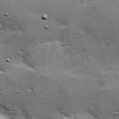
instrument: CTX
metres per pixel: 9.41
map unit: Hve
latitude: 23.7827
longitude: -96.2900
